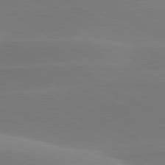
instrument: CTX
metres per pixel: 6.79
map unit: lApd
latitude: 79.9528
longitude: -95.6316
